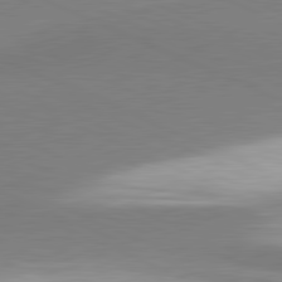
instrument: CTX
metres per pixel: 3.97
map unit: lApd
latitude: 81.3859
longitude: 165.8234
